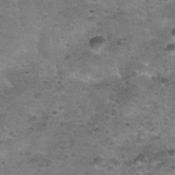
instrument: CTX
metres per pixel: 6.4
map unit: Nhu
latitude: 31.4427
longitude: -52.6491
